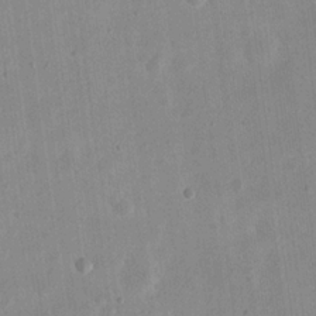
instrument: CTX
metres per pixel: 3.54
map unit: eHh
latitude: 20.8947
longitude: -69.9339
